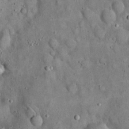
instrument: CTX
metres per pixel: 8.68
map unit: eHh
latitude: 19.8394
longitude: -61.1781
